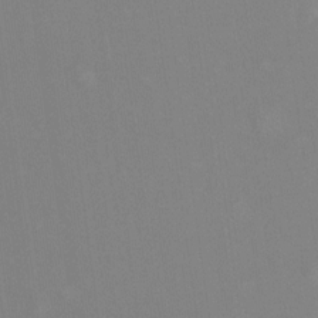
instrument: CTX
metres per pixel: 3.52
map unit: Ht
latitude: -13.4266
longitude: -58.0255
